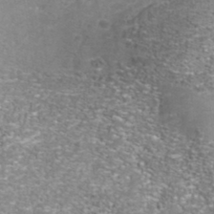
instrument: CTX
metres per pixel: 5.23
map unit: Nhu
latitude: -41.1620
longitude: -85.2348
